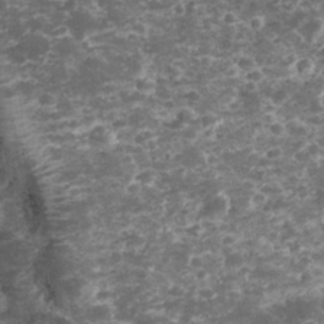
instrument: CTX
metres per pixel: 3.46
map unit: eHh
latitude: 33.0081
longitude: -62.0633
